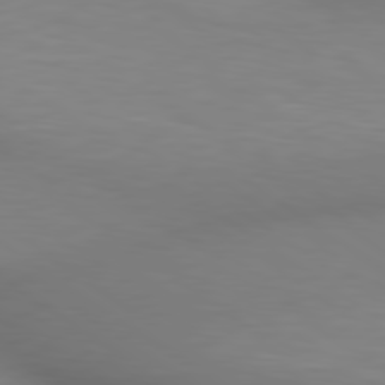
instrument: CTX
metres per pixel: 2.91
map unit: lApd
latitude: 80.0822
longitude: 121.5777
